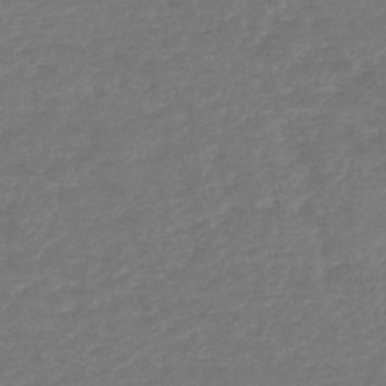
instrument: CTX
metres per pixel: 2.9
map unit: HNb
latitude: -49.0487
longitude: 58.2361
